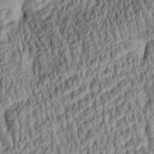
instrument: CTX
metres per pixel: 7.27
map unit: lAa
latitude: 5.1970
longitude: -115.6882
